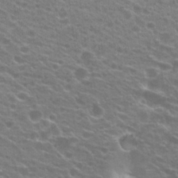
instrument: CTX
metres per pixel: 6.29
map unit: Hto
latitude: 21.3482
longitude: -37.8961
